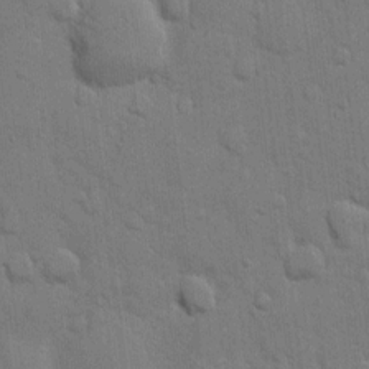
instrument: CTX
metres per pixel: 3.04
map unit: eHh
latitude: 10.7813
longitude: -67.0269
